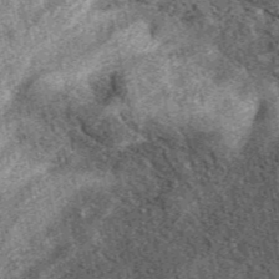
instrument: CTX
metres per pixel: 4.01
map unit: eAb
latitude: 39.1592
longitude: 109.8044
